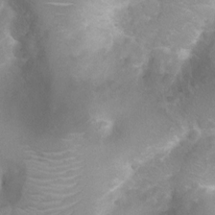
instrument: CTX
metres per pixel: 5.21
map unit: Nhu
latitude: 3.1781
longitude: -24.8757
